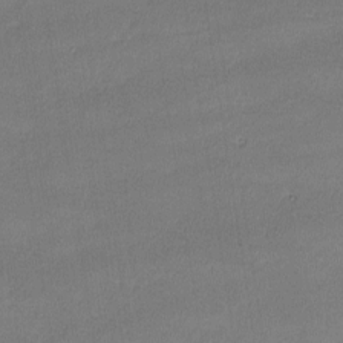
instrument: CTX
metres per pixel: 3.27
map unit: lHvf
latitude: -11.5210
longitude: -101.5938
